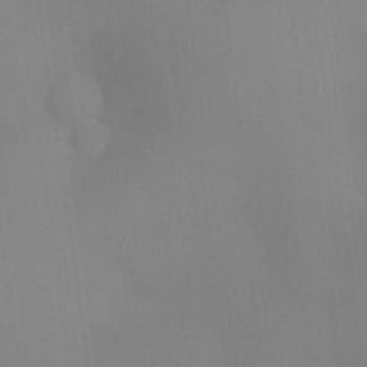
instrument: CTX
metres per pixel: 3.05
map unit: eHh
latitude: -22.8408
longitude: 15.1243
